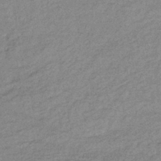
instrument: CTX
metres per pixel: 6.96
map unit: lHb
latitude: -40.5385
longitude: 71.3888
